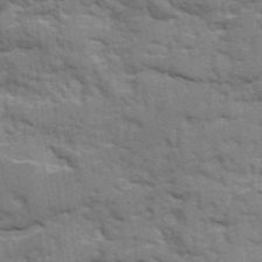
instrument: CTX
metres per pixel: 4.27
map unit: Ave
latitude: 20.4034
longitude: -129.8772
